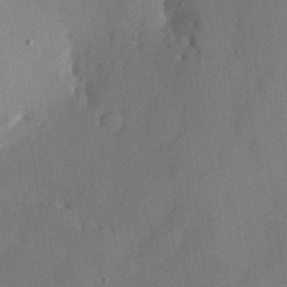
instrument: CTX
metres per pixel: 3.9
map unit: lHvf
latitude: 21.8395
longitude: 145.5588
